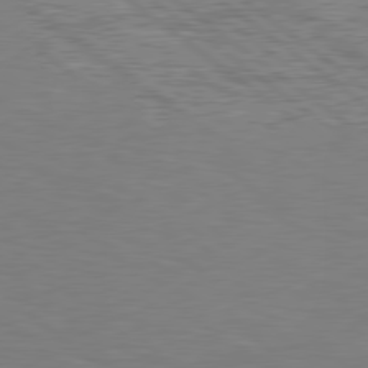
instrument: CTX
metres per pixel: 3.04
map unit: lApd
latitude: 78.9514
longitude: 175.9178
